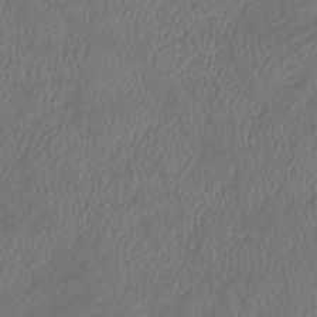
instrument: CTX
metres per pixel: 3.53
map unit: lHb
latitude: -39.0676
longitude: 74.0283
